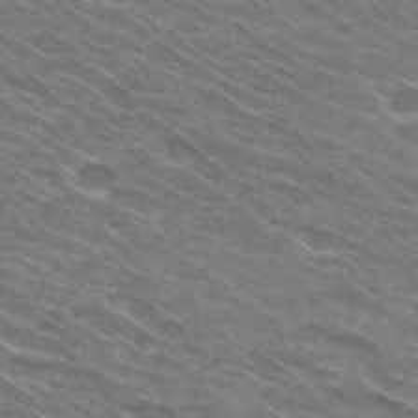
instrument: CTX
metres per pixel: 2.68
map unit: Hto
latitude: 30.8002
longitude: -46.1767
